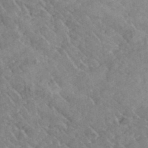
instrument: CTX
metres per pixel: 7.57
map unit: lHvf
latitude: 37.2915
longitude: -91.6505
